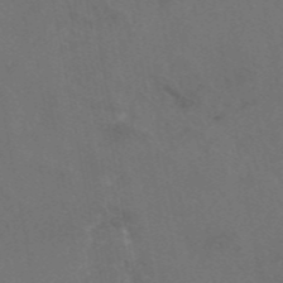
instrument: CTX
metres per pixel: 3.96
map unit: eAb
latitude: 46.2334
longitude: 115.0486
